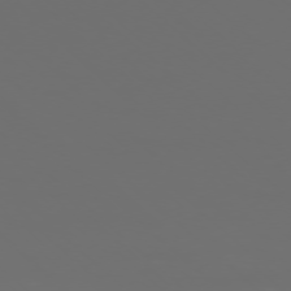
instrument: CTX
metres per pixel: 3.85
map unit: Ap
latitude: -77.0297
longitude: -81.6316
